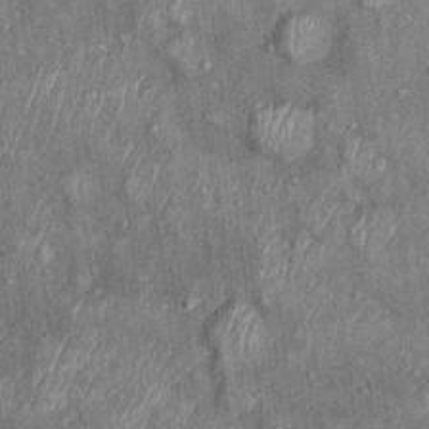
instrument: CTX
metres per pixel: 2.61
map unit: Ht
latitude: 9.4615
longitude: -37.8961
